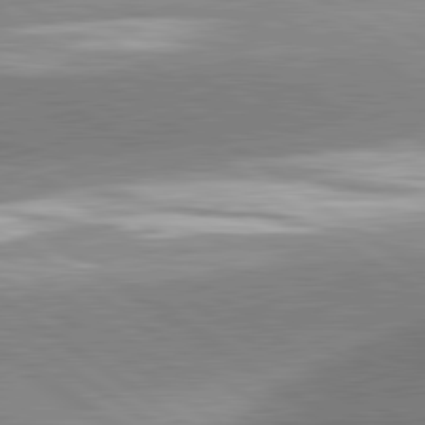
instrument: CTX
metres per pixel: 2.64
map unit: lApd
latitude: 81.4615
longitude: -157.3670
